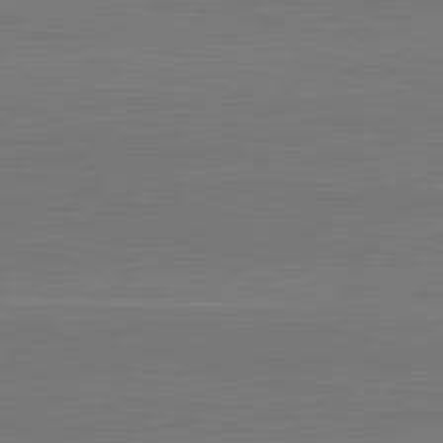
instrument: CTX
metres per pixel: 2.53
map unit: lApd
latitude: 83.5938
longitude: -133.4238
